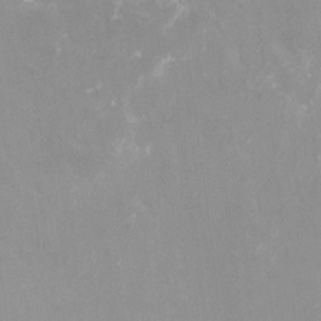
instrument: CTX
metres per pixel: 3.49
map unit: HNhu
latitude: -1.0298
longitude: -4.2900
